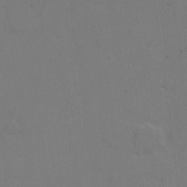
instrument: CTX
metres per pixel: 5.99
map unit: eHh
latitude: 6.4979
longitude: -66.1011
